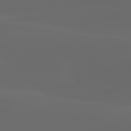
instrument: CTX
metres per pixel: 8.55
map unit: lApd
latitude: 80.0444
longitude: -90.6302
